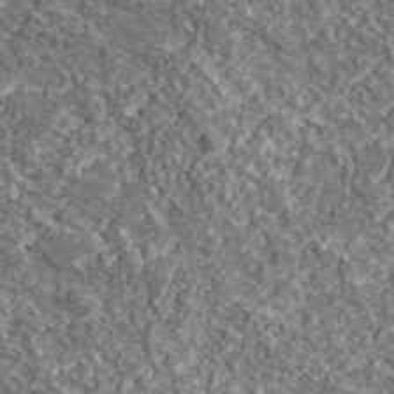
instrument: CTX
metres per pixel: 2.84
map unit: lHvf
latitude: 38.7246
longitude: -87.8961
